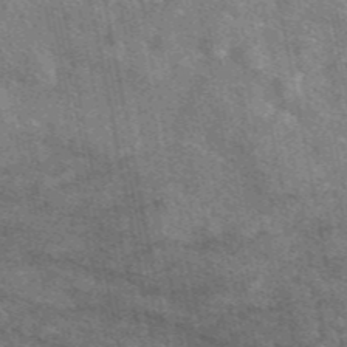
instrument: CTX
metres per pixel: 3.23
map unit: eAb
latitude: 47.4994
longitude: 121.7477
